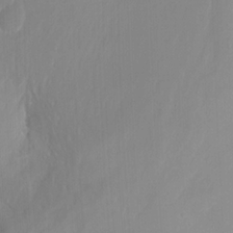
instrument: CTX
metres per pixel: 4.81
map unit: Ht
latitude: -15.3132
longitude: -41.6315
